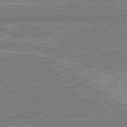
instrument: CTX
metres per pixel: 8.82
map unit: lApd
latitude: 80.4223
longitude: 128.5007
